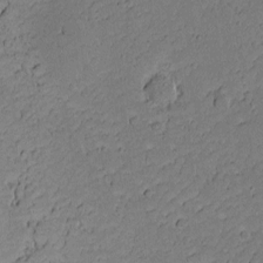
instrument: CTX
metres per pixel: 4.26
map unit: Nhu
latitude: -5.5588
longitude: -151.5182
